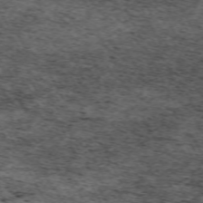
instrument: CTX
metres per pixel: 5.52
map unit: Hpe
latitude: -70.4629
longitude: 16.7841
